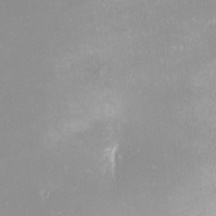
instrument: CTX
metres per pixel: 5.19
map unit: eHh
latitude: -4.4062
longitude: 20.0283
